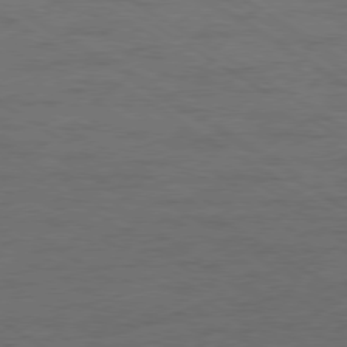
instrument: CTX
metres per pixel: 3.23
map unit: Ap
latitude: -79.6533
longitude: -52.4223
